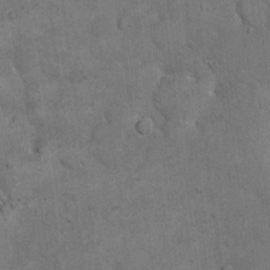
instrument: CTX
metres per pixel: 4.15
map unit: eHh
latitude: 17.8772
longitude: -63.4427
